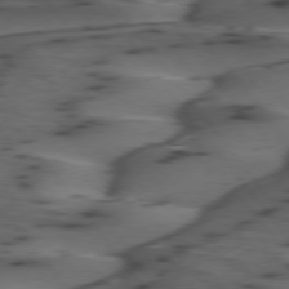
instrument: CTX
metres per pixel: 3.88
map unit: lApd
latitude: 74.9703
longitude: -70.8758
